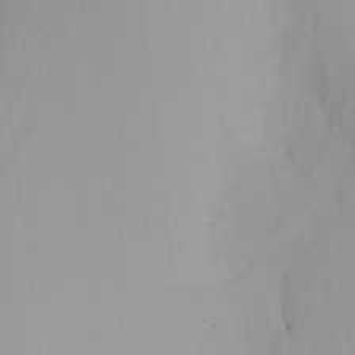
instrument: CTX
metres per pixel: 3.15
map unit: Nhu
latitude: -4.7463
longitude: -93.7449
